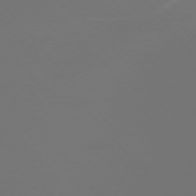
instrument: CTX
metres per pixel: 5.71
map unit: Ap
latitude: -75.6722
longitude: -76.3089
